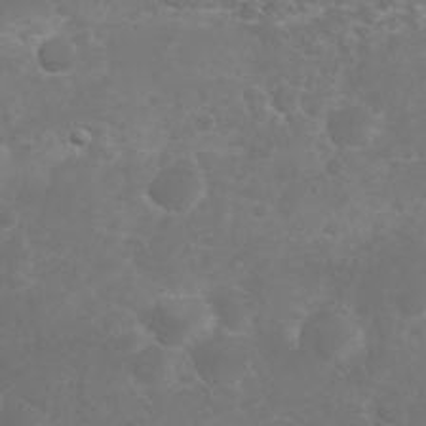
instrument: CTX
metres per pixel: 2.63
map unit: Nhu
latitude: 26.6113
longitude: -63.9528
